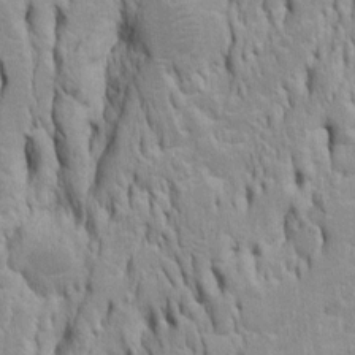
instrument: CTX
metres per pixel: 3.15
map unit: Htu
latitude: -5.7477
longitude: 151.2375
